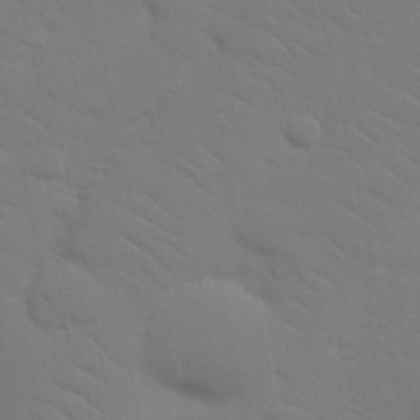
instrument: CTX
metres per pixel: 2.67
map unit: Nhu
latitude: 23.8583
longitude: -73.2726
